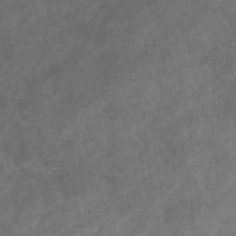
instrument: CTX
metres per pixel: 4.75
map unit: eHb
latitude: -32.6330
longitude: 71.7289
